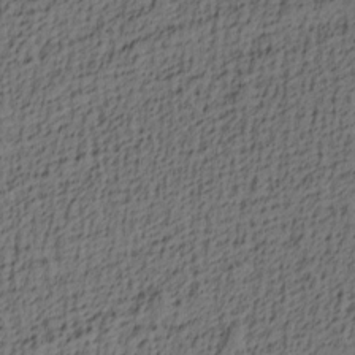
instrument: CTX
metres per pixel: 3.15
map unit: lAa
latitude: 4.3089
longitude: -113.9150
